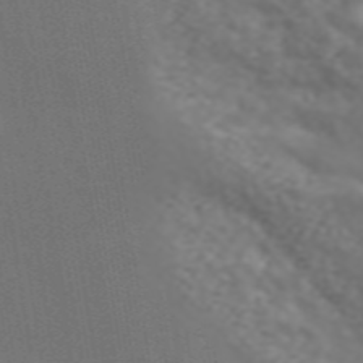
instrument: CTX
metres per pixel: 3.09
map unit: ANa
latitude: 44.1578
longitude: 28.2173
